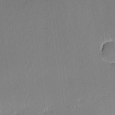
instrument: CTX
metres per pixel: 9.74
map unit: eHh
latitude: -3.0108
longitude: -83.5749
